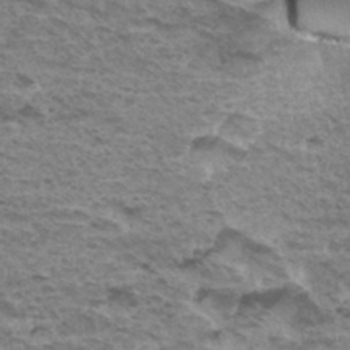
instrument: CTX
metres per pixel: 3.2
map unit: Hto
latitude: 35.4048
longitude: -43.2159
